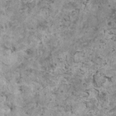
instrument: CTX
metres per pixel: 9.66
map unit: HNhu
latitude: 2.8002
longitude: 3.6155
